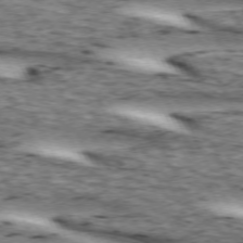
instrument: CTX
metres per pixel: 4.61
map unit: lApd
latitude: 73.0459
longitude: -55.1781
